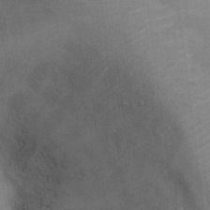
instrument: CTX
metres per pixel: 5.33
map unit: Ht
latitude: 15.1215
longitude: -41.4426
